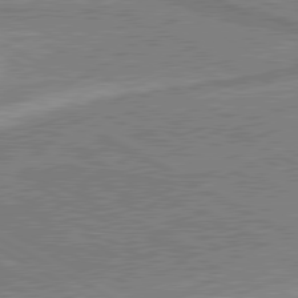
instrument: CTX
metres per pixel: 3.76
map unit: lApd
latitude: 80.4412
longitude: 141.7666
